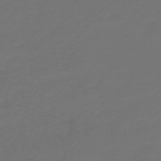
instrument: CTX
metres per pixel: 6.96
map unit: HNb
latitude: -47.3320
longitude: 55.4266
